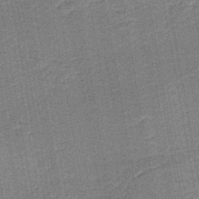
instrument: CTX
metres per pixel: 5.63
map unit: eAb
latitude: -39.1053
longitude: 52.7085
